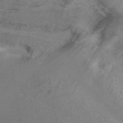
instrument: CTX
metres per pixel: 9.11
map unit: ANa
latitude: 39.8583
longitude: 28.8408
